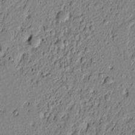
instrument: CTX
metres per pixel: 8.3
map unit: lAvf
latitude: 6.1767
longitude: 166.1984
